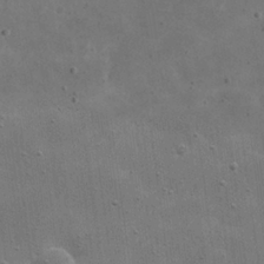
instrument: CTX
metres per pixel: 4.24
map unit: eHh
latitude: 21.8206
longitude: -66.9513
